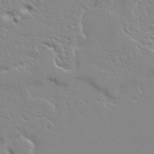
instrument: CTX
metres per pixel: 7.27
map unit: Ave
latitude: 14.0444
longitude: -139.2159
